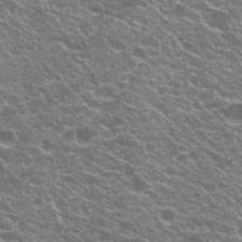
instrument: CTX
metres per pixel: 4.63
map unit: Hto
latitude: 20.8758
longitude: -34.9324
